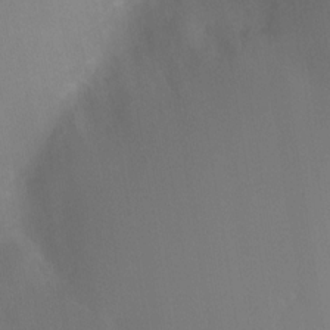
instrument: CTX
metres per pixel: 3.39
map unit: Ht
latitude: -9.5210
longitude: -46.5168
